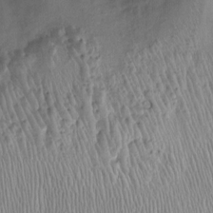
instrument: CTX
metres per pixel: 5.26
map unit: Ht
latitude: -2.5951
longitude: -15.2159
